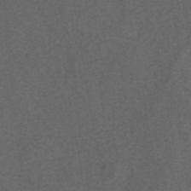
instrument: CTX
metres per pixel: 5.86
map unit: eAb
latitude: 43.6127
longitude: 106.1417
